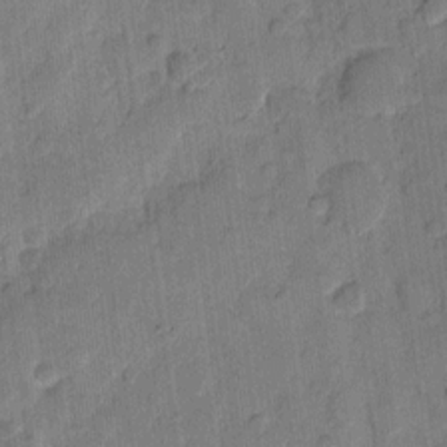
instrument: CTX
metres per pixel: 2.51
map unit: eHh
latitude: 10.8569
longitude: -65.5560
